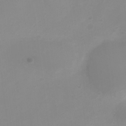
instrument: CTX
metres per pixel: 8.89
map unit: Ht
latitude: 2.6301
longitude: -22.9514
